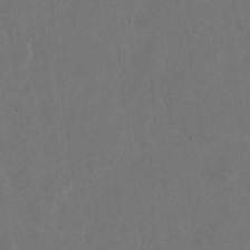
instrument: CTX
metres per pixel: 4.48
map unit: Hto
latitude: 8.4790
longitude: -35.1403
